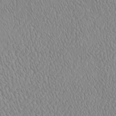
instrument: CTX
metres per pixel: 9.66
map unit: eHh
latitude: -3.5021
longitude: 19.2565
